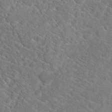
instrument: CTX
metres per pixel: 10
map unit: Hto
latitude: 19.1025
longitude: -38.4601
